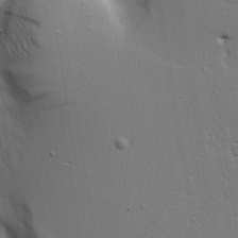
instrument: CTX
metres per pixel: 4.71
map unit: Aa
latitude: 17.6316
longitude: -125.2725
